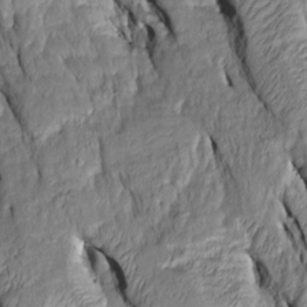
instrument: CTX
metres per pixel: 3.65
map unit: Htu
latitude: -7.5399
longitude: 144.4818
